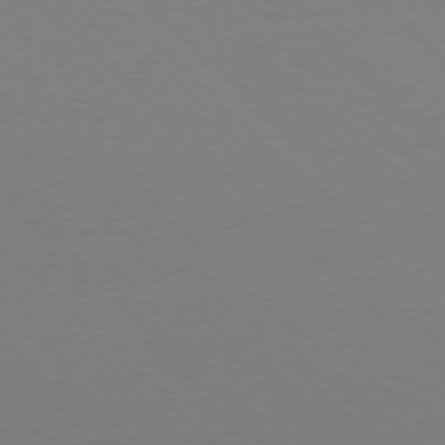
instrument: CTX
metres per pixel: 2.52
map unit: Ap
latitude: -77.1242
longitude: -70.6301
